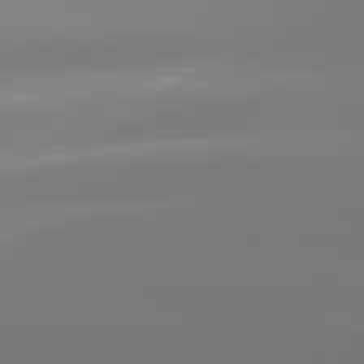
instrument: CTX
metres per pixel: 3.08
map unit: lApd
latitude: 81.7072
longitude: -149.5371
